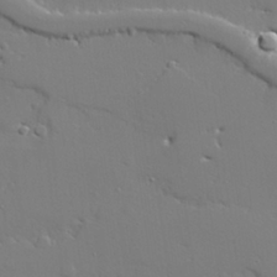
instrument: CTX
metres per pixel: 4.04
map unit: lAvf
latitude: 28.4790
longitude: -108.2522
